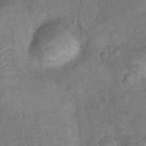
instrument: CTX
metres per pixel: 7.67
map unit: Nhu
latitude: 12.1578
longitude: -27.5182
